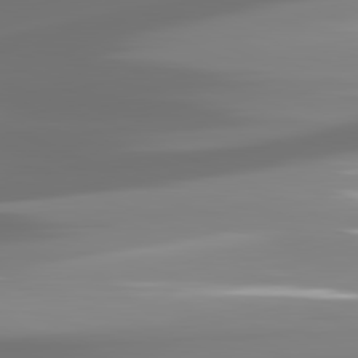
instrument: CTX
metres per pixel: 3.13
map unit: lApd
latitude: 81.6694
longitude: -137.4238
